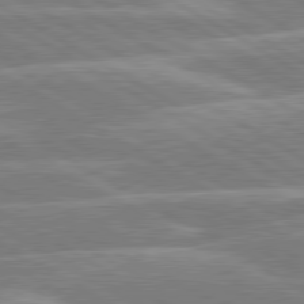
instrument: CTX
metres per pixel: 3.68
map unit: lApd
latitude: 80.2900
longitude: -131.2537
